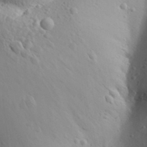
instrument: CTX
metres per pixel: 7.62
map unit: Aa
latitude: 31.2537
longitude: -143.4049
